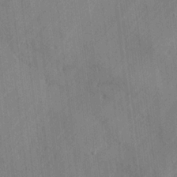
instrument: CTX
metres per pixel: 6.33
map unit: lAvf
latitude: -1.6911
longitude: -105.6505
